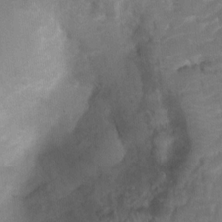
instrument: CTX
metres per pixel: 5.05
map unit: Hto
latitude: 5.6316
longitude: -30.5735
